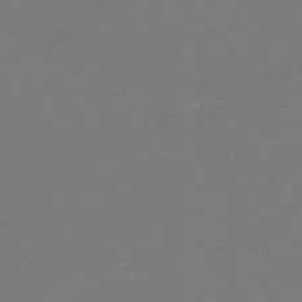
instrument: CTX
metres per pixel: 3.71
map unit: HNb
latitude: -46.1417
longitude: 51.8611
